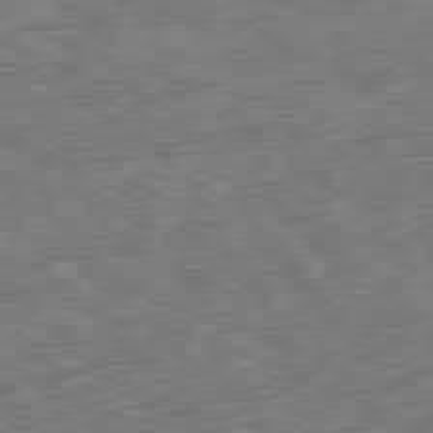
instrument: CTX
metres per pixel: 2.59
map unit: Ap
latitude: -80.7086
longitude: -73.5183
